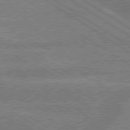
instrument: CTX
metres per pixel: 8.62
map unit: lApd
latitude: 79.5182
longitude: -162.3657
